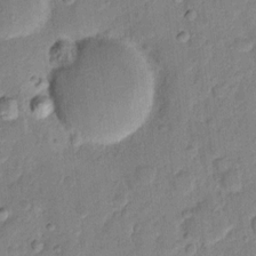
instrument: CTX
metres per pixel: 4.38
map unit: eHh
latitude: 11.5938
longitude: -65.0080
